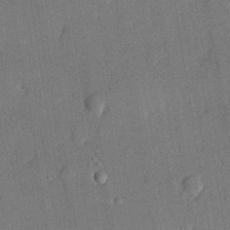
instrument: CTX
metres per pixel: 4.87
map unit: lHvf
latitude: 21.2159
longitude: 145.0487
